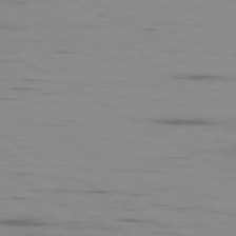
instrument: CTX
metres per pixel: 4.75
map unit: Ap
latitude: -80.1606
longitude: -101.8394
